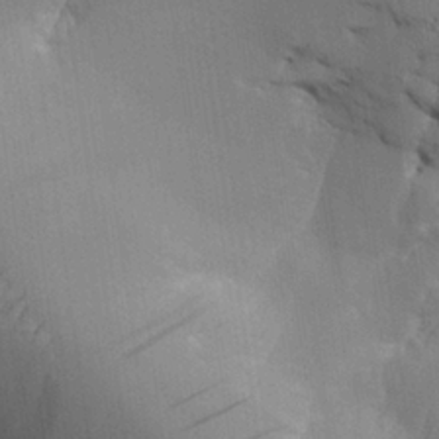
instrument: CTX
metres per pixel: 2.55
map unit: Aa
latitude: 25.8772
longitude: -127.8206
